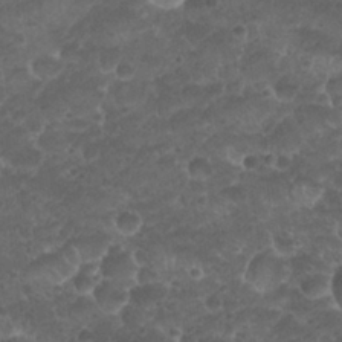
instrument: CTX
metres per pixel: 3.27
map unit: Nhu
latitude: 26.4979
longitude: -52.4790
